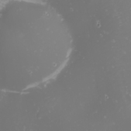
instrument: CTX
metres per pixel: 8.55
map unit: Nhu
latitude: -1.3699
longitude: -80.7813
